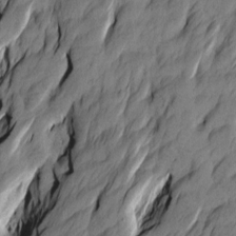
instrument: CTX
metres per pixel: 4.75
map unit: Htu
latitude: -4.6896
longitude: -176.1200
